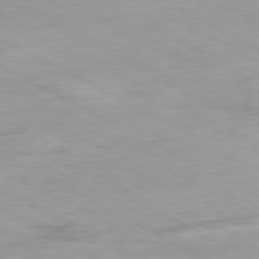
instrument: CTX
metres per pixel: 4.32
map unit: Ap
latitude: -80.2173
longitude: -76.3278
